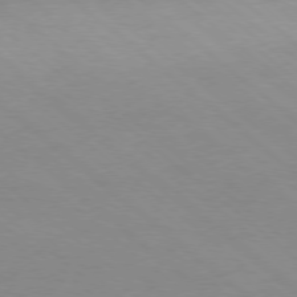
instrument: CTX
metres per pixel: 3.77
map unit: Ap
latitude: -78.4629
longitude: -55.1214
